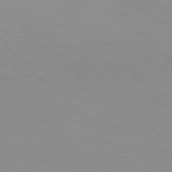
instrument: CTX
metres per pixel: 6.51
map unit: Hpe
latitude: 77.3670
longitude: -160.4412
